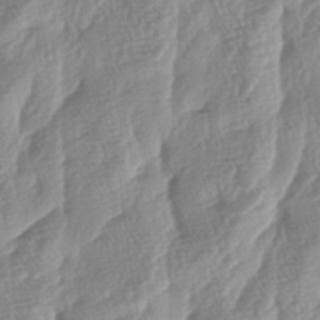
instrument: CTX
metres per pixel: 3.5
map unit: lAa
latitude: -5.1242
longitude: -129.9528
